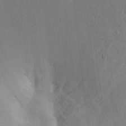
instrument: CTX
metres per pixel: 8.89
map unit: Ave
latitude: 23.5182
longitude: -133.4804
